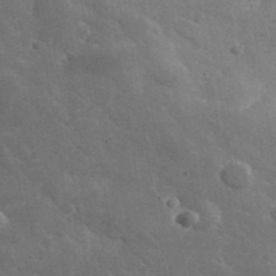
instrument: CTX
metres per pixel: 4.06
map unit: lHvf
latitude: 36.8191
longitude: -89.7450
